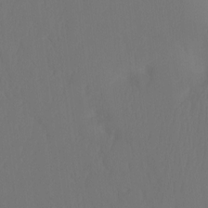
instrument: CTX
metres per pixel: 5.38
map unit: Ht
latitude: -7.8989
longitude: -31.0459
